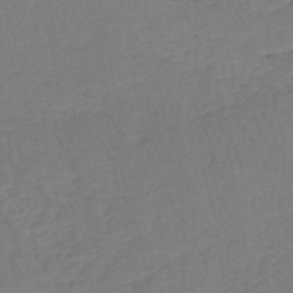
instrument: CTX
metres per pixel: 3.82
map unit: HNb
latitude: -49.7478
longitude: -53.1403
